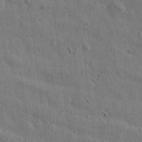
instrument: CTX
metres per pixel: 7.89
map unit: Htu
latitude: 0.6490
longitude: -175.8206
